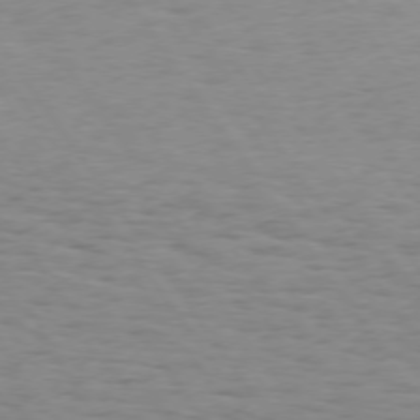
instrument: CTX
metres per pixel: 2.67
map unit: Hpe
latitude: 73.4994
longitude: -132.8758
